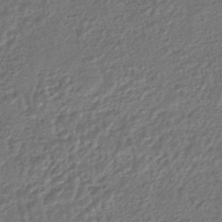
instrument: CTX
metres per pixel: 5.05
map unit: HNhu
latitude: -46.7274
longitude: 102.1039
